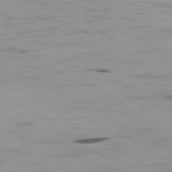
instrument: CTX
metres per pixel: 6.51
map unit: Ap
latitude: -80.0472
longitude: -91.2348
